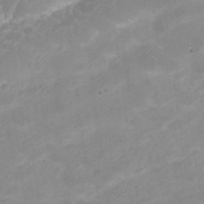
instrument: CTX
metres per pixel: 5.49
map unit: Nhu
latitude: 26.0444
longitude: -53.3104
